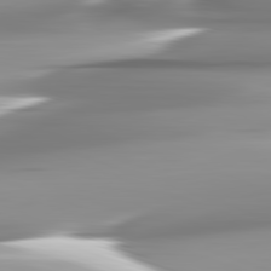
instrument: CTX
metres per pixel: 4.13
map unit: lApd
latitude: 82.4790
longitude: -143.8772
